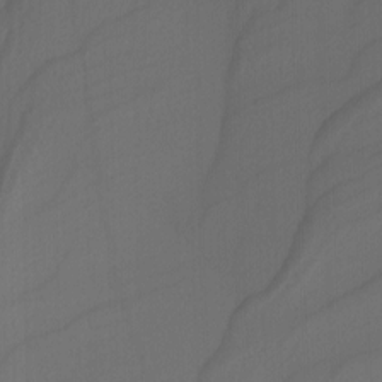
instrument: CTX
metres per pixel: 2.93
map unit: Nhu
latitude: -4.2172
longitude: -94.1389
